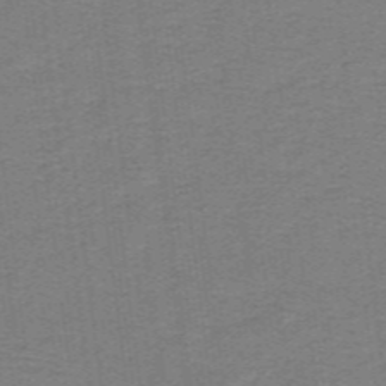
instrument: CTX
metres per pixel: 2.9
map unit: lHb
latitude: -41.6155
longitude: 54.2173
